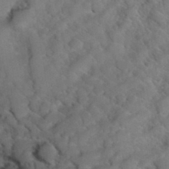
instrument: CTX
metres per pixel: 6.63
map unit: Hto
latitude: 35.7638
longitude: -49.5749
